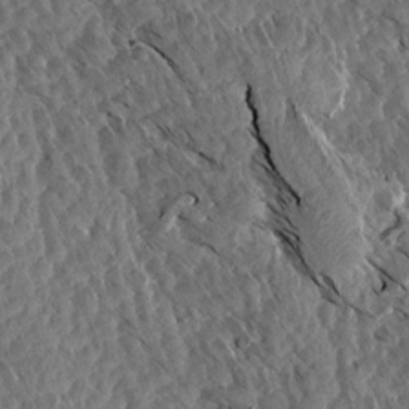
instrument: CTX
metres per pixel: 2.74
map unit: Aa
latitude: 13.8961
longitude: -140.3467
